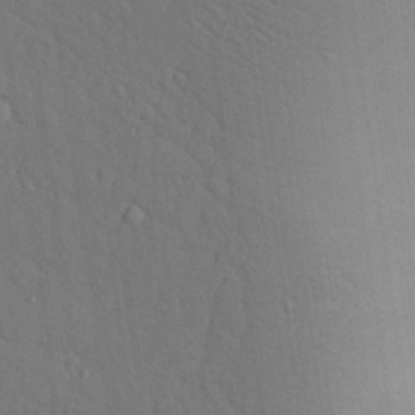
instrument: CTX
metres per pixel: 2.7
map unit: Aa
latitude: 25.8961
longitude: -137.3104
